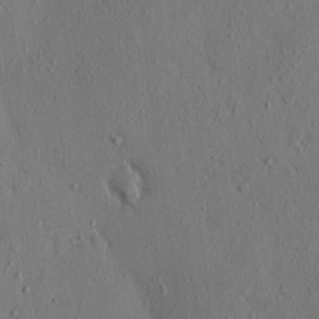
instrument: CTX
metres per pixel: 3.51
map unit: eHh
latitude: -0.5196
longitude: 18.6707
